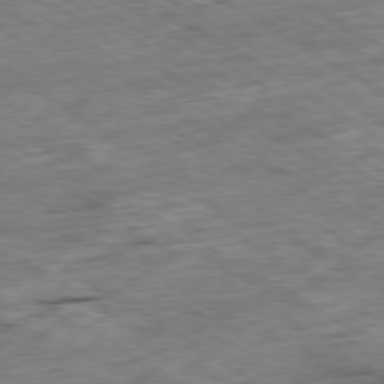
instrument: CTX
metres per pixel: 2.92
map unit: Ap
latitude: -80.2551
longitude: -84.8569
